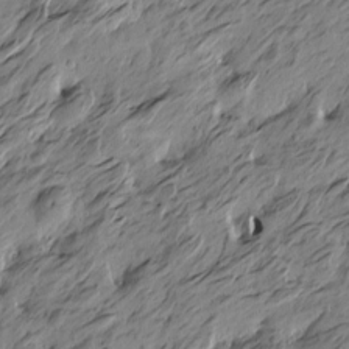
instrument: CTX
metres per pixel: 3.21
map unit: Htu
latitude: -5.4454
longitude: -178.5735
